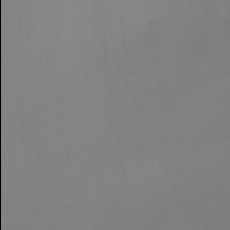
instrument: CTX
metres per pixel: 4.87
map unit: Ht
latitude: -12.3873
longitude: -49.9906
